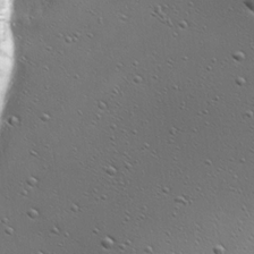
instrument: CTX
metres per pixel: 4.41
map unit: Ave
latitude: 21.8584
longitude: -137.3671
